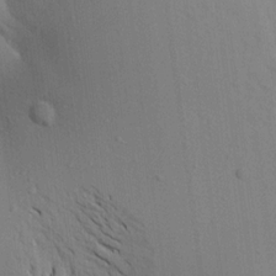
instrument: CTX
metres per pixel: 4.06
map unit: Aa
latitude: 17.4615
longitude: -148.8758
